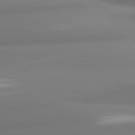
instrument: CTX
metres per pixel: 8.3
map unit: lApd
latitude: 80.7246
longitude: -164.5357
